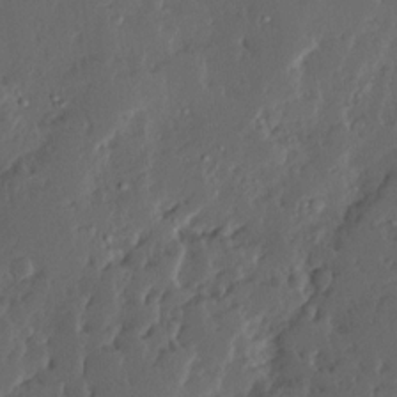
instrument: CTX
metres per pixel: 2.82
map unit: Ave
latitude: 13.9717
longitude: -136.2145
